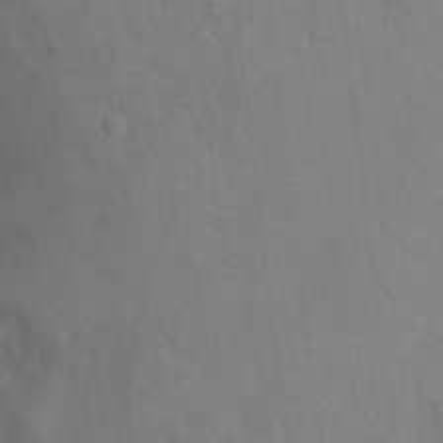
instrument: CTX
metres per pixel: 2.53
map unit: Ht
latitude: 13.0081
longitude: -40.7624
